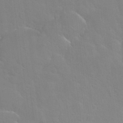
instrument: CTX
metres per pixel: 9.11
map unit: Nhu
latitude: 30.5357
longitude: -54.1200
